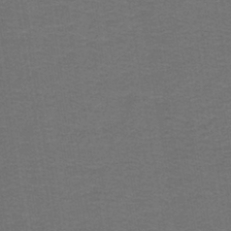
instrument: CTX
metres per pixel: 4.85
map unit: lHb
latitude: -43.2187
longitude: 53.7099
